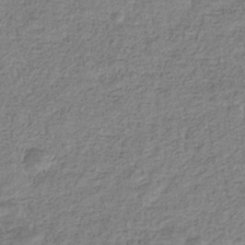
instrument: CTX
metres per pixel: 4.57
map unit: eHb
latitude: -34.1039
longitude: 75.5211
